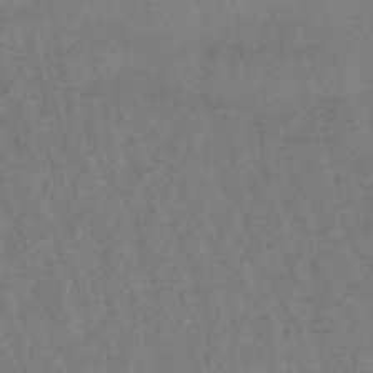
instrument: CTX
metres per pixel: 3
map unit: lHb
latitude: -49.1809
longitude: 73.1998
